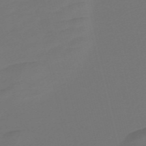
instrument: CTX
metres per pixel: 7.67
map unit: Nve
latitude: -58.5195
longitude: 66.1228
